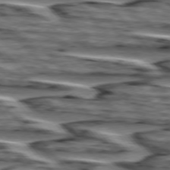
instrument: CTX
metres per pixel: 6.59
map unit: lApd
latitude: 75.2915
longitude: -73.0081
